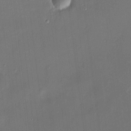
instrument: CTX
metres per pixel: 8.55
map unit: HNhu
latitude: 8.4790
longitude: 8.1984
